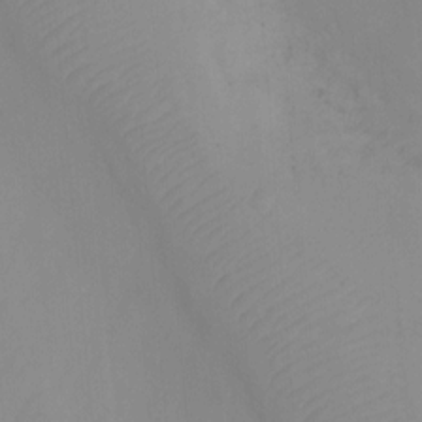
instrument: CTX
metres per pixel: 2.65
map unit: Ht
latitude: -0.1039
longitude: -34.8191
